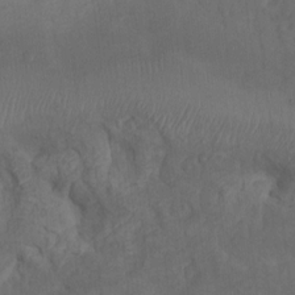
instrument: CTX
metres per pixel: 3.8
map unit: Nhu
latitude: 9.6505
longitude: -25.5560
